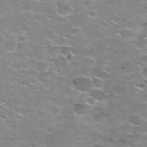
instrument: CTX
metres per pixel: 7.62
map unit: Nhu
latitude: 29.0458
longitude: -49.2537
